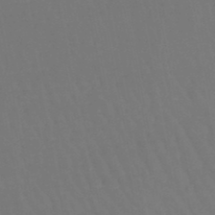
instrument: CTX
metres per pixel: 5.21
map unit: lHb
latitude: -47.0675
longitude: 77.7856
